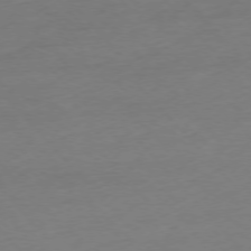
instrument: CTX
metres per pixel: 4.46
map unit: Ap
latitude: -76.4818
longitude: -80.8569
